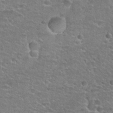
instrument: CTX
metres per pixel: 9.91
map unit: Hto
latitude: 25.9528
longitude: -49.6694
